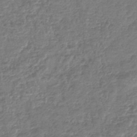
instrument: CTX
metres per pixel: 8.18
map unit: lHb
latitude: -42.8219
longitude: 79.0675
